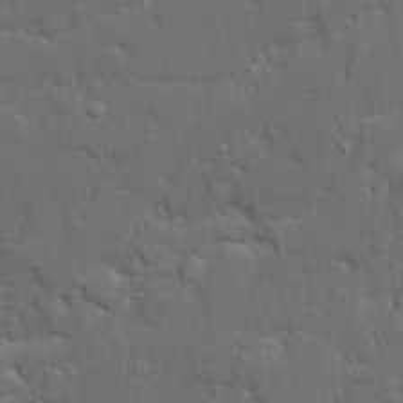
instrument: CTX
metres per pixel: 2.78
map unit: Ave
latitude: 19.7260
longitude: -128.7057
